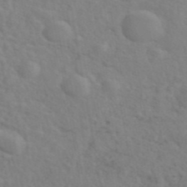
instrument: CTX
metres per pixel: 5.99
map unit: eAb
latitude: 44.9891
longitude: 113.1053
